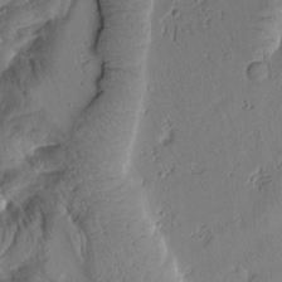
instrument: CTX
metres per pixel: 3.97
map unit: Htu
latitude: 2.5168
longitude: 178.5384
